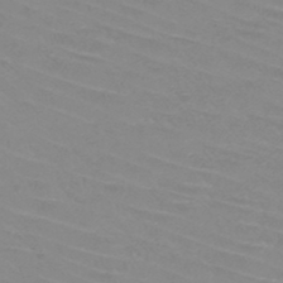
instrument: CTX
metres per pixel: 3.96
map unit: HNb
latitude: -45.5021
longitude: -42.1956
